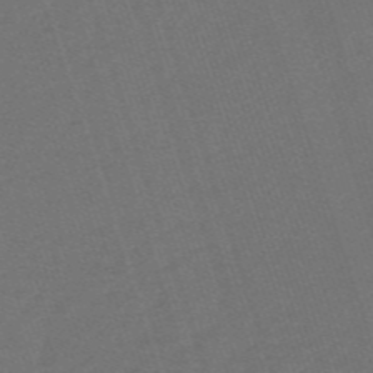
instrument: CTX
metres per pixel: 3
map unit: HNb
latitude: -55.8423
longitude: -44.7813
